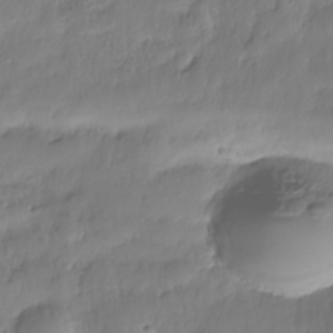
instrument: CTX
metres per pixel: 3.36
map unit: Nhe
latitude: -36.7274
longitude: -179.1215
